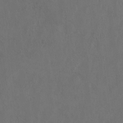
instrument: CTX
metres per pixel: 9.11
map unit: Hto
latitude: 8.2334
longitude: -35.1214
